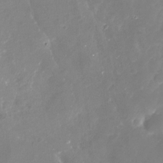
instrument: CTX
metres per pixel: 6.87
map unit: Nhu
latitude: -29.5777
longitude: -77.2348
